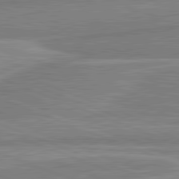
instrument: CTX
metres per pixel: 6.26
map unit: lApd
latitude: 81.9150
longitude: -172.1955
